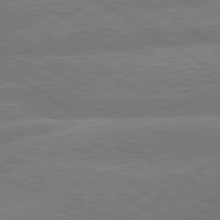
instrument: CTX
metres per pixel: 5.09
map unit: lApd
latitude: 79.6127
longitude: -162.2334
